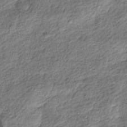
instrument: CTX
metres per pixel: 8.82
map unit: HNhu
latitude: -40.6518
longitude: 109.5777
